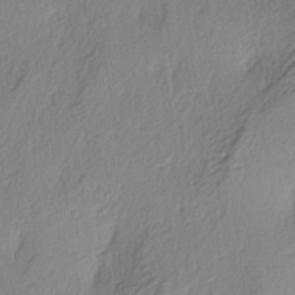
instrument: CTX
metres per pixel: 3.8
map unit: lAa
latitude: -3.9367
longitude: -123.8394
